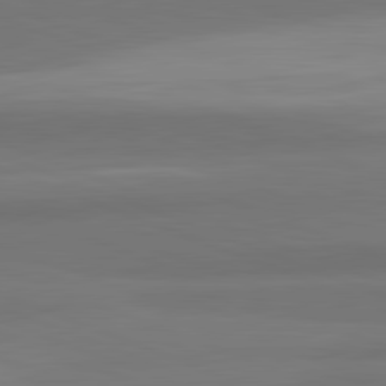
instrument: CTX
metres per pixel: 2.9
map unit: lApd
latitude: 82.2333
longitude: 176.5196
